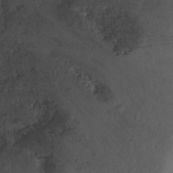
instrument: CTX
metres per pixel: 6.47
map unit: Ht
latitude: -6.0661
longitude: -37.1026
